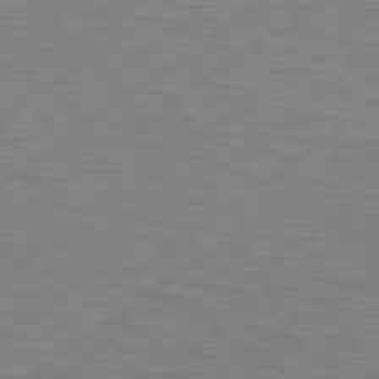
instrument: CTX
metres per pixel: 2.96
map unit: Hpe
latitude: 79.1781
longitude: -120.1767
